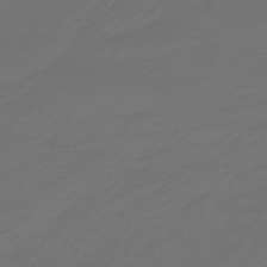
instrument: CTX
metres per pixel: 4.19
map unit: eHb
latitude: -47.7288
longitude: 82.9731
